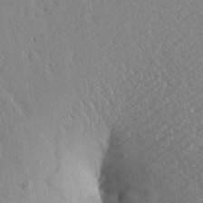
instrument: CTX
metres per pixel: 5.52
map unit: Aa
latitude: 17.7450
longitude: -142.4034
